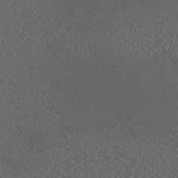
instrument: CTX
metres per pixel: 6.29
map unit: HNhu
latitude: 0.4034
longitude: 0.8786
